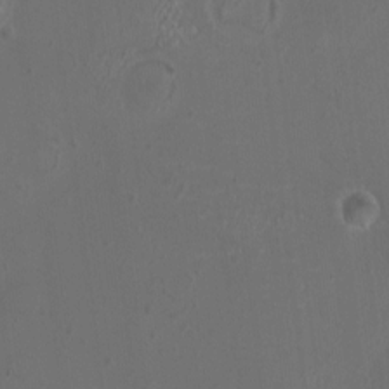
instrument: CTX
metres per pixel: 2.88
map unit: HNhu
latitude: 5.4048
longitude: 8.2739
